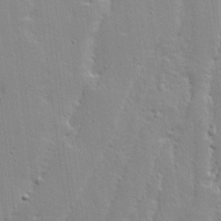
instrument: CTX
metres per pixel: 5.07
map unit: Ave
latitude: 13.0459
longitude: -134.4979
